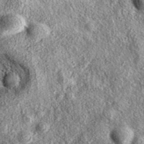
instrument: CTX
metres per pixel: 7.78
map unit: eAb
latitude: 37.8394
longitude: 109.5021
